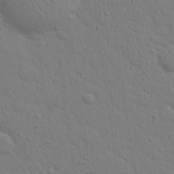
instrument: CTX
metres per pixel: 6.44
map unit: eHh
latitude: 25.2537
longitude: -79.7450
